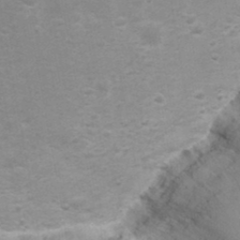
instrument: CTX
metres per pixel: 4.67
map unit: Nhu
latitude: 23.9339
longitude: -61.9528
